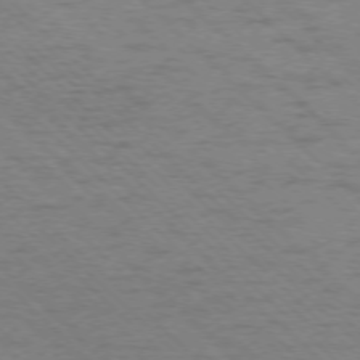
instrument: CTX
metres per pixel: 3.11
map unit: Ap
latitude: -75.7667
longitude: -79.9339
